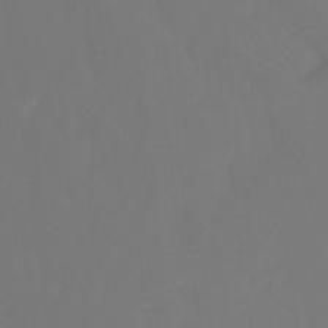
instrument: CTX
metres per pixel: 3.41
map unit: Ht
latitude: -15.8990
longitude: -50.3278
